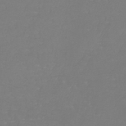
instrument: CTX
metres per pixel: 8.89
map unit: lHb
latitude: -41.2187
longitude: 65.8423
